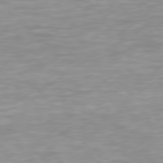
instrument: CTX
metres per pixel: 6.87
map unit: Hpe
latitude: 77.9150
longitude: -168.8947
